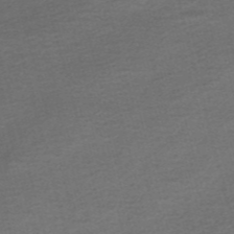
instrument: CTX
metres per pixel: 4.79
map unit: ANa
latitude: -45.2754
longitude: 105.7666
